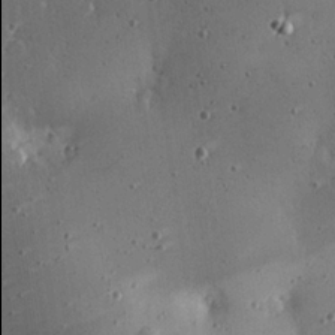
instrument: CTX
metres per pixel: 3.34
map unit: eHh
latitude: 25.4615
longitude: -89.9906
